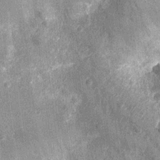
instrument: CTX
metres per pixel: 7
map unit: Nhu
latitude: -13.5021
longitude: -23.3671
